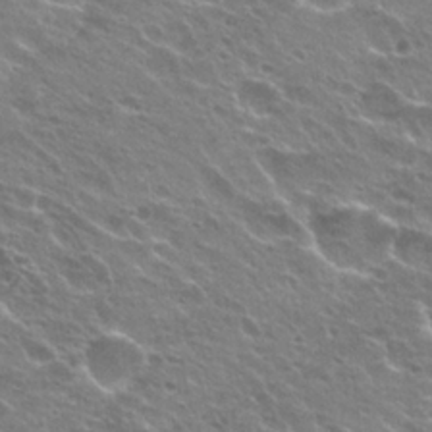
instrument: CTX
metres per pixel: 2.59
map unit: Hto
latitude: 24.4223
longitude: -30.9325
